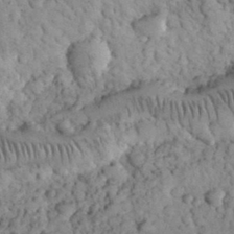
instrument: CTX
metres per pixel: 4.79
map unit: eHh
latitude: 32.5357
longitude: -65.4993
